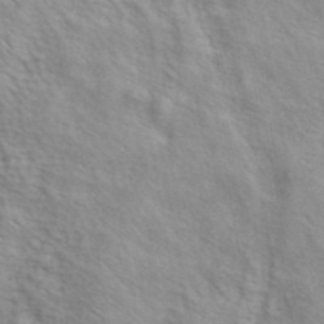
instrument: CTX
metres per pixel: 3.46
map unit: ANa
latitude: 42.6680
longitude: 54.7652
